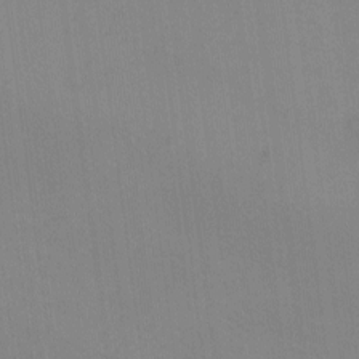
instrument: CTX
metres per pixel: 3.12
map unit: eHh
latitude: -8.6329
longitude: -68.2333
